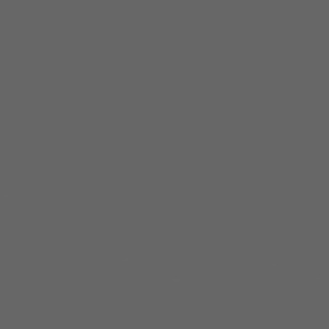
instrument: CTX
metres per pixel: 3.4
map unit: Hpe
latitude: 75.9717
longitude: -127.7450
